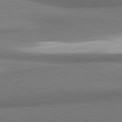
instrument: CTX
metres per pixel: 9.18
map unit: lApd
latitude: 81.3482
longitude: 164.0283
